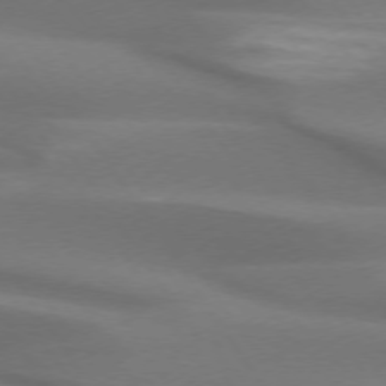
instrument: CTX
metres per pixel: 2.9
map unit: lApd
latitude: 73.8206
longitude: -51.1781
